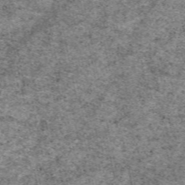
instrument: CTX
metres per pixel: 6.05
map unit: eAb
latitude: 50.4223
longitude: 109.5966
